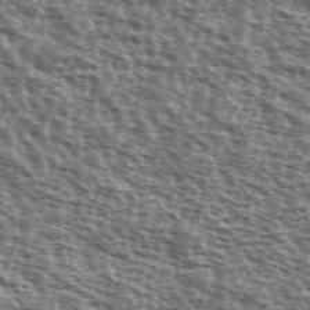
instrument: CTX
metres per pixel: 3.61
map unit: Ave
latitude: 38.6301
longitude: -111.6694
